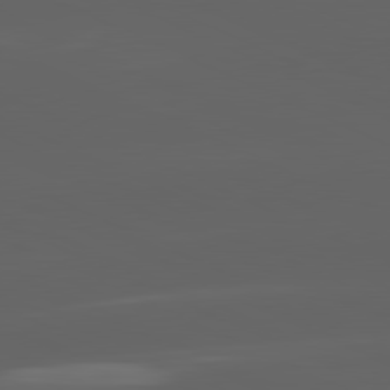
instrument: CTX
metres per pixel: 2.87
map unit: lApd
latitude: 81.4426
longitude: -146.4034
